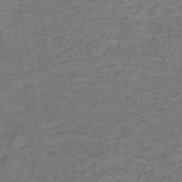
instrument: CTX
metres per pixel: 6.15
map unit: lHb
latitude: -32.9353
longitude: 66.7274
